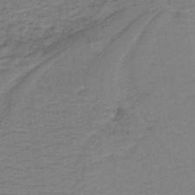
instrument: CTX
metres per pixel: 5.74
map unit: lHb
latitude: -41.6344
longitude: 53.0297
